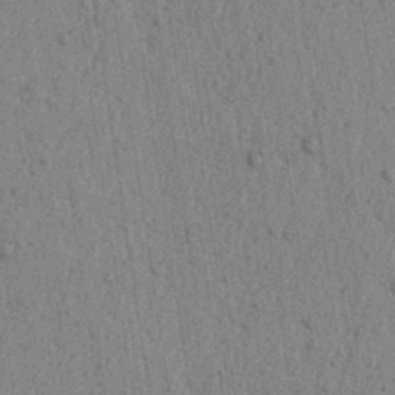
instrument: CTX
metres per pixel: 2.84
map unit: lAvf
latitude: 5.9339
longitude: 164.5385
